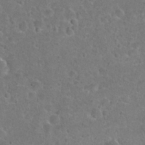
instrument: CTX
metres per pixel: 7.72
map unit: Hto
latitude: 21.9717
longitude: -47.9528
